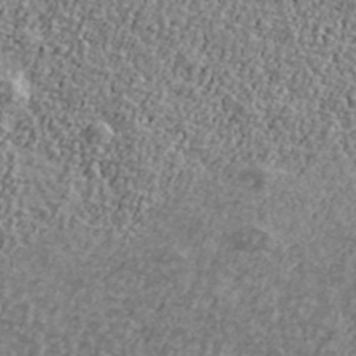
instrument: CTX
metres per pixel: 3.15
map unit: Ave
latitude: 41.3292
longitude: -111.5182
